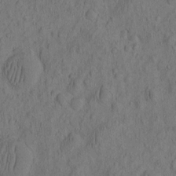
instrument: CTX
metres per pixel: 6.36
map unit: eHh
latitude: -2.4628
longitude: 17.4455
